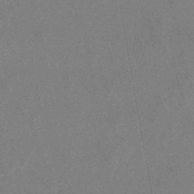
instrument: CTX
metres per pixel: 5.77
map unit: lHb
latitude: -48.0094
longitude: 71.2754
